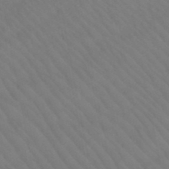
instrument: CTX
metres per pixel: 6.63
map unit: lHb
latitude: -47.4832
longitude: 75.5022
